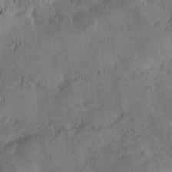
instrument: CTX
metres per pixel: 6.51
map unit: Htu
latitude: -2.4440
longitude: -176.3278
